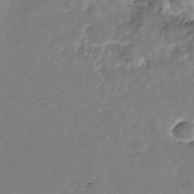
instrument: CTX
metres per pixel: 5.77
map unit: Nhe
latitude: -39.1053
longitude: -116.9325
